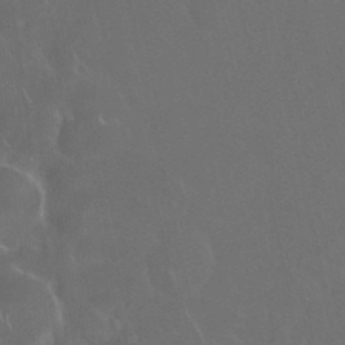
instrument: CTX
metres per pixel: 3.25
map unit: Nhu
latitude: 27.8206
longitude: -62.1200
